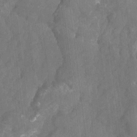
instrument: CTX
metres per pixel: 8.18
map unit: Aa
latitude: -11.7100
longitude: -68.2522
